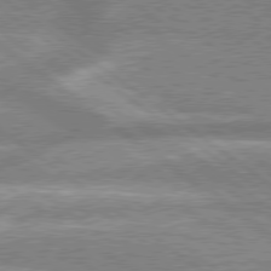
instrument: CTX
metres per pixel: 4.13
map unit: lApd
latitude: 78.9325
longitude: -159.1781
